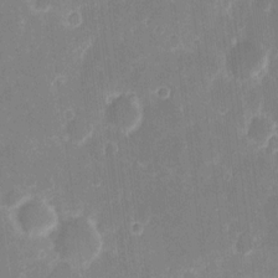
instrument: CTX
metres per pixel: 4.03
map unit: eHh
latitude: 8.2334
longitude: -70.4790
